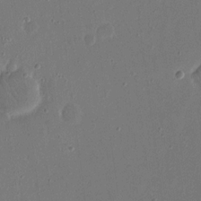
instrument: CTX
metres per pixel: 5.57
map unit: eHh
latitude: 15.7261
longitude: -70.2144
